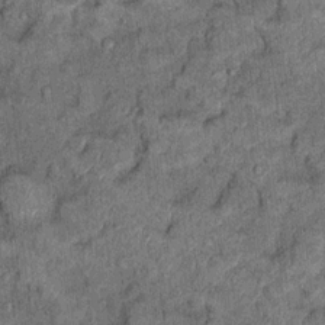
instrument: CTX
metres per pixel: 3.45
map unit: Ht
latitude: 9.4615
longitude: -37.3104
